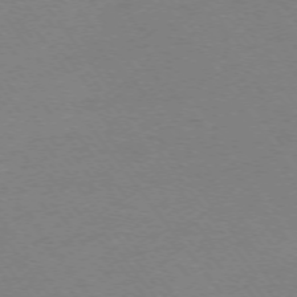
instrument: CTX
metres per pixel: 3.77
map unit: Ap
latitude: -74.4818
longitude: -72.8191
